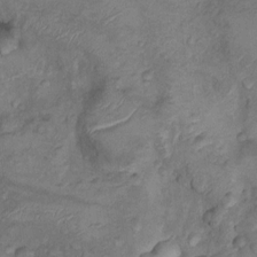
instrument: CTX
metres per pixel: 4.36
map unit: Nhu
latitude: 9.5182
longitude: -25.4237
